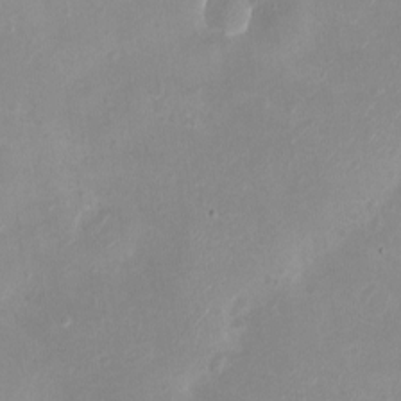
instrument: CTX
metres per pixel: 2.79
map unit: eHh
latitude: -4.9730
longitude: -77.6316
